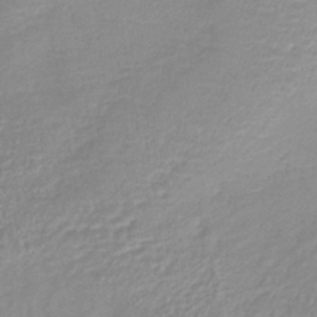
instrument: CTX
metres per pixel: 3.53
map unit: lHb
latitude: -41.4265
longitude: 75.2187
